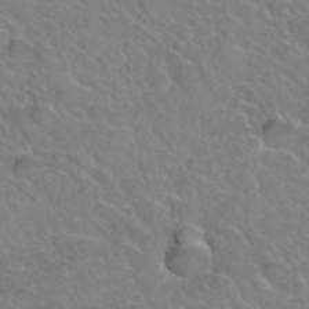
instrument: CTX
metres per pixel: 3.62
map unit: Hto
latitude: 36.3467
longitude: -47.3671
